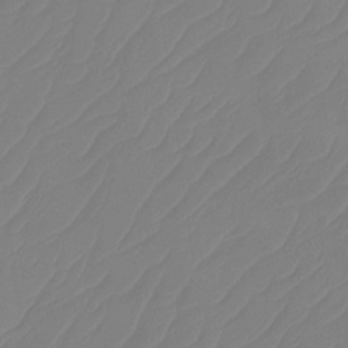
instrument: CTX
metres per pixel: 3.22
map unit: Htu
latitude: -14.1795
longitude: -49.6694
